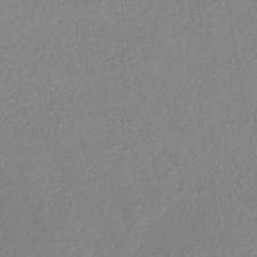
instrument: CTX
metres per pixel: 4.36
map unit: eHh
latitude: -41.1809
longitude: 120.3117
